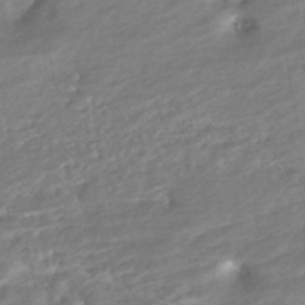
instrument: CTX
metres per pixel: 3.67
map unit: HNhu
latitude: -44.9353
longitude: 101.7099
